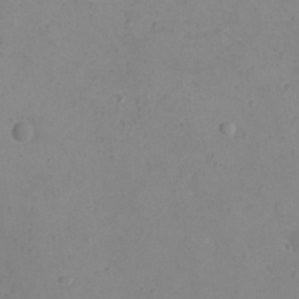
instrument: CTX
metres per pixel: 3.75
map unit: eHh
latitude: 21.3860
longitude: -64.8947
